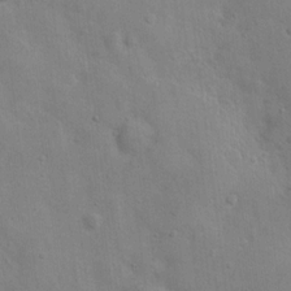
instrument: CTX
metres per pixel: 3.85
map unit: Nhu
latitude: 12.1011
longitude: -26.6491
